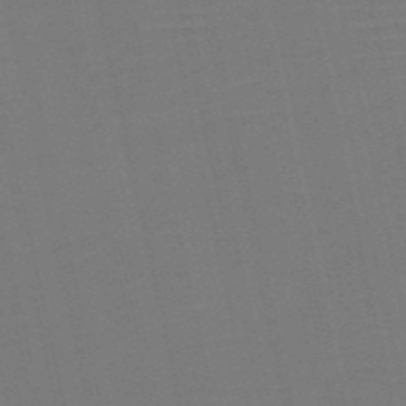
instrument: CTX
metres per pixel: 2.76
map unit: HNb
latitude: -52.3495
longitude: -48.1200
